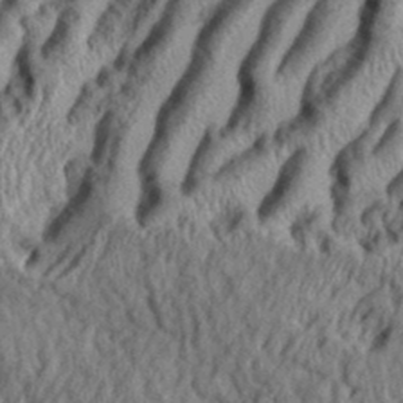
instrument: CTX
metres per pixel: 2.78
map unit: eHh
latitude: 37.5560
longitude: -136.6680
